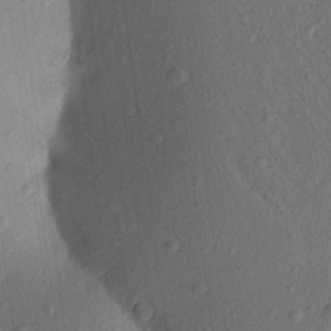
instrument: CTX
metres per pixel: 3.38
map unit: Aa
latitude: 22.6868
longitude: -147.4049
